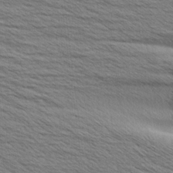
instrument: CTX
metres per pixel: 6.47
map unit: Aa
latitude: 6.2522
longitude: -136.6680
